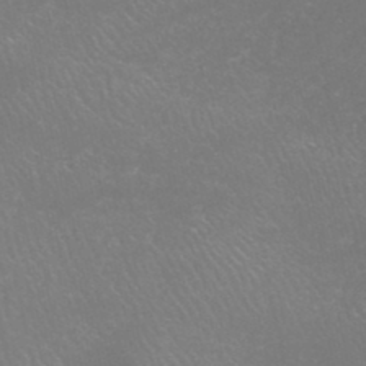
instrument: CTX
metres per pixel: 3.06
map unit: HNhu
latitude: -47.1053
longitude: 30.3684
